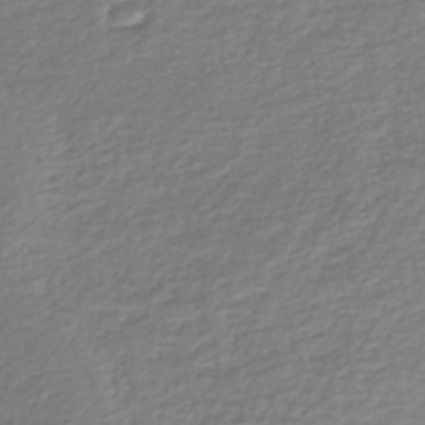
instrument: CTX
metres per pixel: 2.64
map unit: Nhe
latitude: -46.4818
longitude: -171.8205
